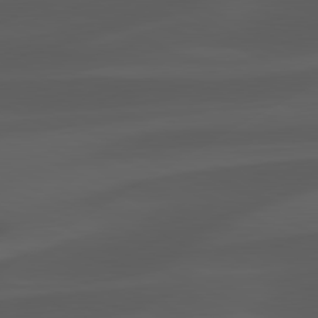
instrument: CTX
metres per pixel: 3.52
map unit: lApd
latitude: 81.5182
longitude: 123.8801
